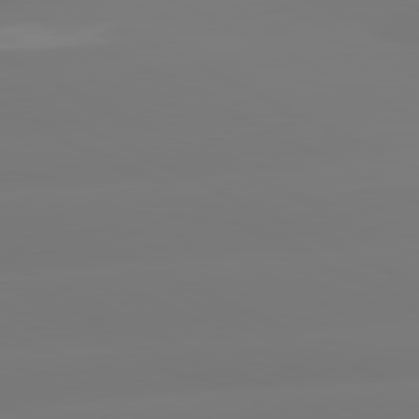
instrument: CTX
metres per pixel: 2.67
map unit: lApd
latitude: 80.9892
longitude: -156.8380
